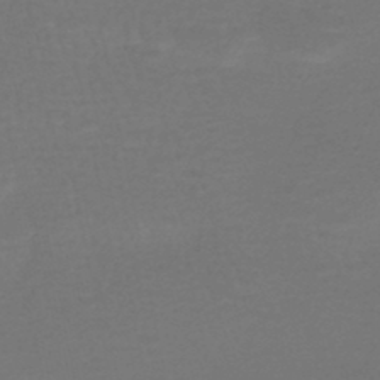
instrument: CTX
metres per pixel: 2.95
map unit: HNhu
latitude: -47.5966
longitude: 96.9542
